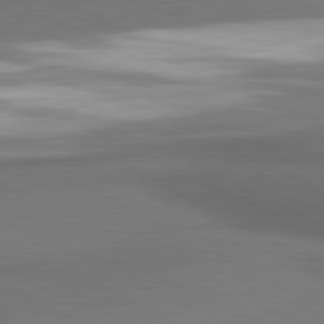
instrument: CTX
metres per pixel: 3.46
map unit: lApd
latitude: 81.0647
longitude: 175.1809
